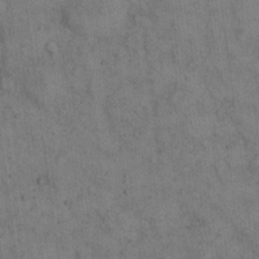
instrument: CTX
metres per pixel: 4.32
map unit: eHh
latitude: 15.3860
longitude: -62.9892
